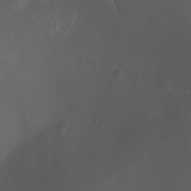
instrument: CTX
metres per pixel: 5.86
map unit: Nhu
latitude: -1.4077
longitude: -77.5371
